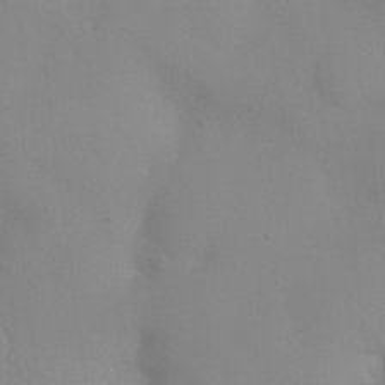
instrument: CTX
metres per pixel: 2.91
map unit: Nhu
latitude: 26.3467
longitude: -55.1592
